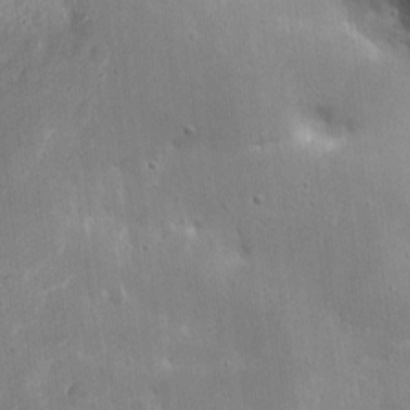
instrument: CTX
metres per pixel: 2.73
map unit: eHh
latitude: 9.1025
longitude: -73.1215
